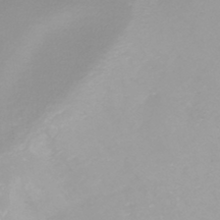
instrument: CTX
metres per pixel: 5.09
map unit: HNhu
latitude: -46.2361
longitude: 98.9164
